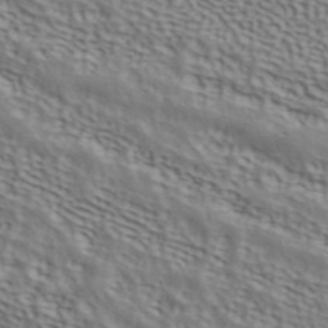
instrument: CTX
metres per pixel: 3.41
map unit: ANa
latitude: 42.2334
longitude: 50.0849
